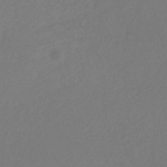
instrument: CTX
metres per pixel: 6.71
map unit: eHb
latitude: -29.8611
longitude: 66.1606
